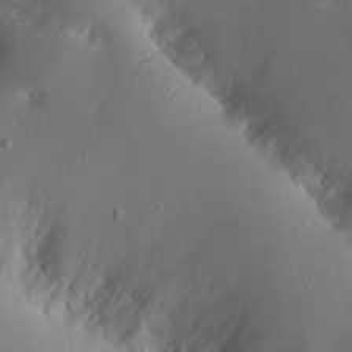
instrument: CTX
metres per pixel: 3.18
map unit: Nhu
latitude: 18.8380
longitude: -74.2523
